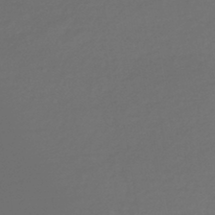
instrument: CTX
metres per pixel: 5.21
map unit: HNhu
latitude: -44.9920
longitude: 96.7463
